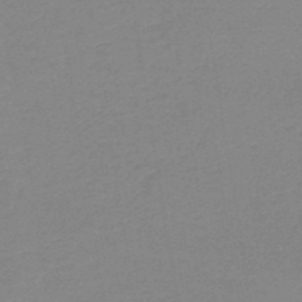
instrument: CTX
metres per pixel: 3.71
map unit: HNb
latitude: -49.7289
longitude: -48.9136
